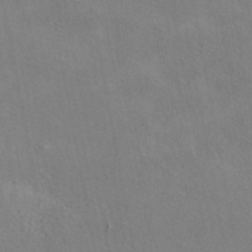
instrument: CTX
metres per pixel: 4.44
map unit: eAb
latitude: 40.2522
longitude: 105.5210
